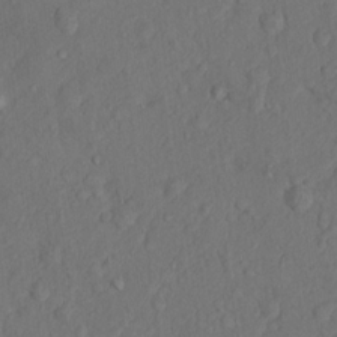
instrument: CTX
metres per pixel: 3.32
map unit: Hto
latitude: 13.7261
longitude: -29.4804
